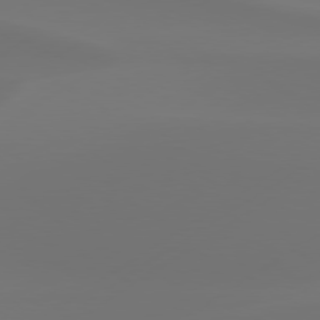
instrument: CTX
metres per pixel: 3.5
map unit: Hpe
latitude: 78.1200
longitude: -128.6868
